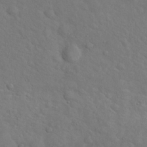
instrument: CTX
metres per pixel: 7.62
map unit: Hto
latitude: 17.6316
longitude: -53.0648
